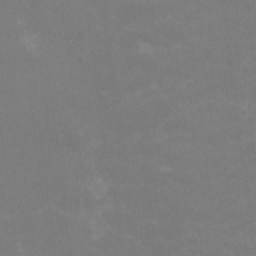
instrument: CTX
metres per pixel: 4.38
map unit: HNhu
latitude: -0.5385
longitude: -3.8394
